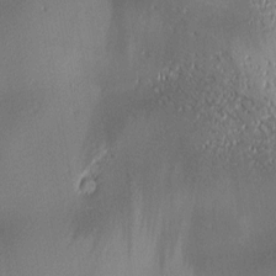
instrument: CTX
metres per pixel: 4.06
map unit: lAa
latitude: 2.4790
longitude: -116.3845
